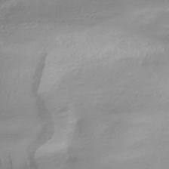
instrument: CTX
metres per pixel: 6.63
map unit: HNhu
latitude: -41.5021
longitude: 102.0472
